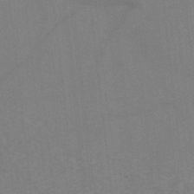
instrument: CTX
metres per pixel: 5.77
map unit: eHh
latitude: -42.5951
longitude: -32.5546
